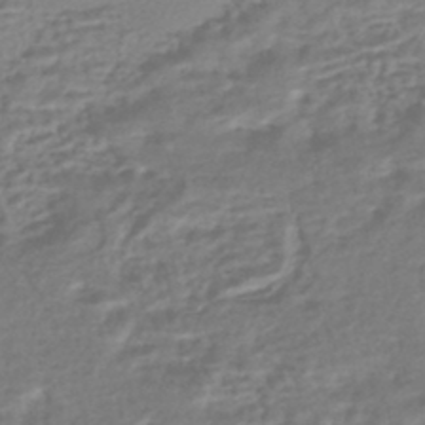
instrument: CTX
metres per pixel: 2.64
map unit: HNhu
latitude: -46.1417
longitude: 99.8611
